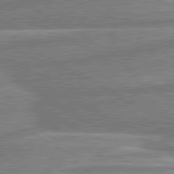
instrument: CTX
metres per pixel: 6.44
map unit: lApd
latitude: 80.5546
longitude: -170.9136
